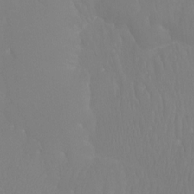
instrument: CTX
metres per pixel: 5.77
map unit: Htu
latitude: -6.9730
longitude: -33.5371
